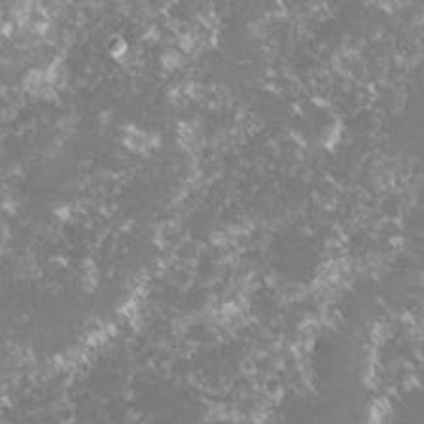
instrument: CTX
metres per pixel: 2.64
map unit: lHvf
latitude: -16.4251
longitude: -100.1011
